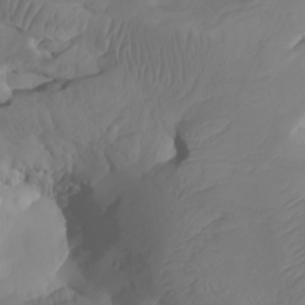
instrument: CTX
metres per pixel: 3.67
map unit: Htu
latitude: -8.2739
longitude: -65.8016
